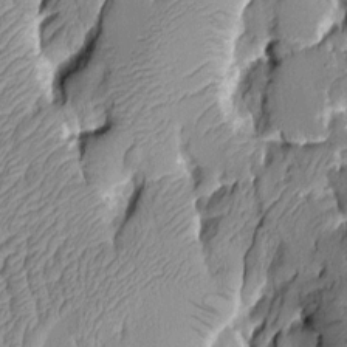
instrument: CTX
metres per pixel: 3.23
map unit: Aa
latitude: 7.4048
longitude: -128.4034
